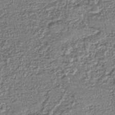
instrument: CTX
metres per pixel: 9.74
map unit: lHb
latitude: -43.0864
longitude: 79.2187
